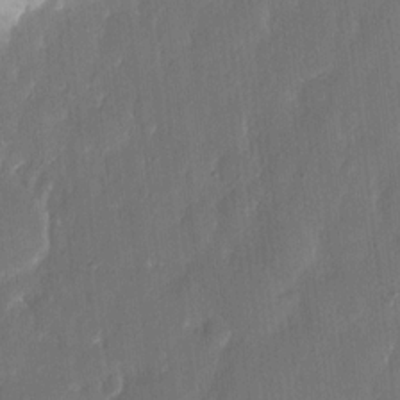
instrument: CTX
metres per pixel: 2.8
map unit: eHh
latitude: 14.3657
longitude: -70.8002
